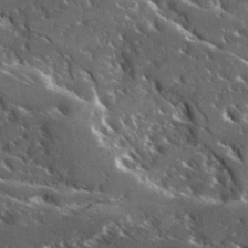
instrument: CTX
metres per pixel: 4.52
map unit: Ave
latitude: 17.3671
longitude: -130.1200
